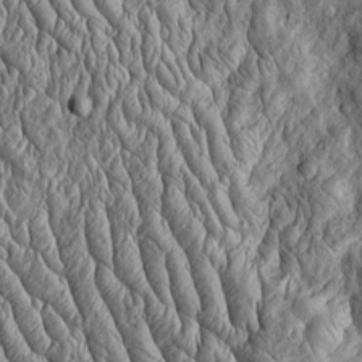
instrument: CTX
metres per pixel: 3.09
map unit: Htu
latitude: -4.2172
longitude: 157.3510
